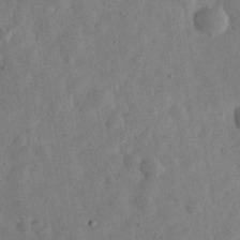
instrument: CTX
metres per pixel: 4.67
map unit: eHh
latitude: 31.2159
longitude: -75.9150
